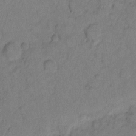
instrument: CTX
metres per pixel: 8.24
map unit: eHh
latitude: 8.0633
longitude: -64.2900
